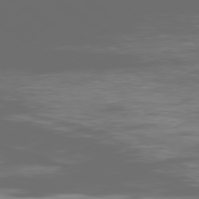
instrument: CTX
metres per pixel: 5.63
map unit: Ap
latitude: -79.4265
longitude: -59.3482
